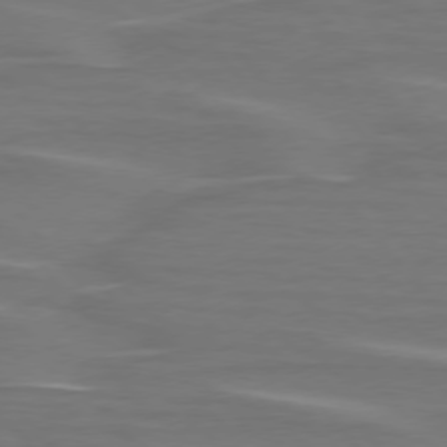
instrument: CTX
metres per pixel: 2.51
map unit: lApd
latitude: 75.8017
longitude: -80.2711
